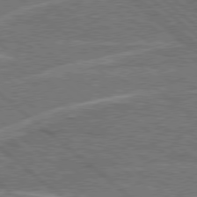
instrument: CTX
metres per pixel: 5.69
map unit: Hpe
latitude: 78.1956
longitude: -158.1011
